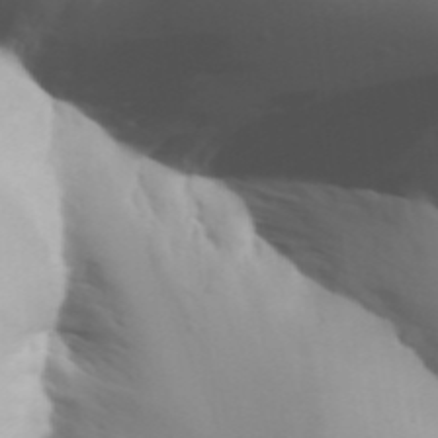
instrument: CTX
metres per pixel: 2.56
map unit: Aa
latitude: 32.7246
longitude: -143.8017
